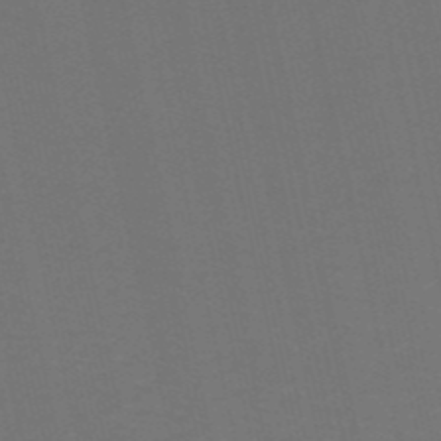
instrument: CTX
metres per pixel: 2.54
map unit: HNb
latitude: -52.1983
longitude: -48.7624
